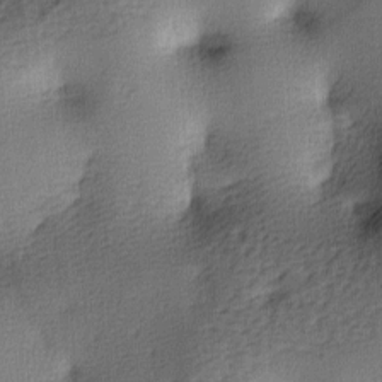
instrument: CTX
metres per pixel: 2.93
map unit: lAa
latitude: -8.2739
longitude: -124.7246
